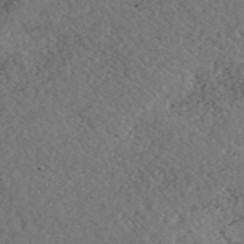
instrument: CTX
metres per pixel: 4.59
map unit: ANa
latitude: 40.1955
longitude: 18.9731
